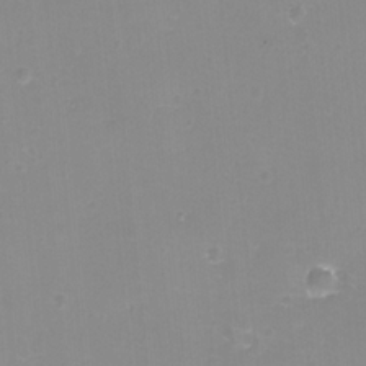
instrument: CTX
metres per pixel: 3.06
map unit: eHh
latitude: -12.1795
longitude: -60.6679
